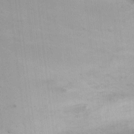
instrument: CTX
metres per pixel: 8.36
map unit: Nhu
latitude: 17.6694
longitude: -73.9717
